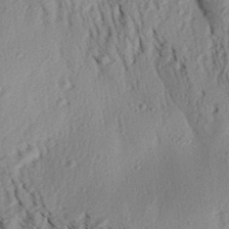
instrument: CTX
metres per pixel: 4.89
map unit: Aa
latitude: 30.3657
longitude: -138.2522
